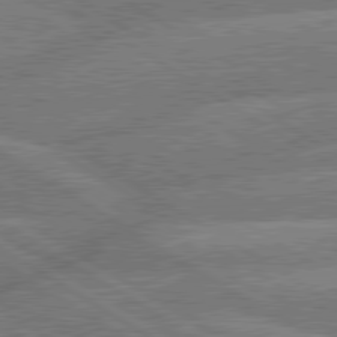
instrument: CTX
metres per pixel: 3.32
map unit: lApd
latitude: 79.9339
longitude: -158.2334
